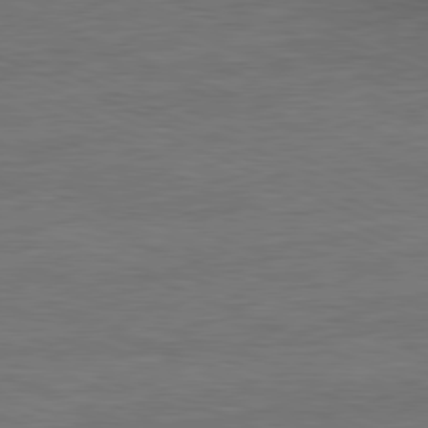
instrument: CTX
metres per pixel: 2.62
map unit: Ap
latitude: -81.8423
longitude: -84.4601
